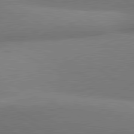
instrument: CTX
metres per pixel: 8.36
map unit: lApd
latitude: 81.1781
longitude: 135.6344
